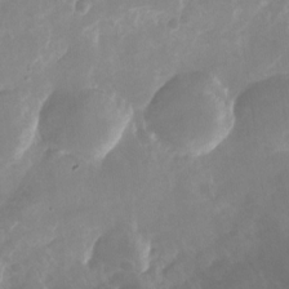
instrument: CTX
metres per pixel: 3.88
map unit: Nhu
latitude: -24.4251
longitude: -71.1214
